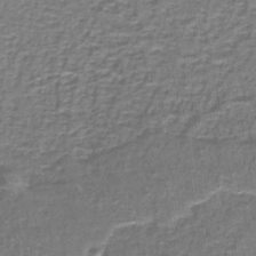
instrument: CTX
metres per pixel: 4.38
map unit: lHb
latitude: -43.8800
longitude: 54.5196
